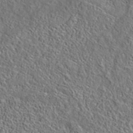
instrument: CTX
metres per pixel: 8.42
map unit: eAb
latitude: 35.5749
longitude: 111.6344
